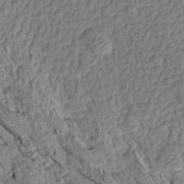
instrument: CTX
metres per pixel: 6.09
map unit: Aa
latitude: 15.4049
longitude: -146.3846
